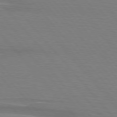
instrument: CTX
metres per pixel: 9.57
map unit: lApd
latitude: 75.6883
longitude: -80.8380
